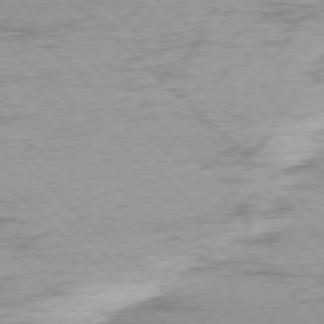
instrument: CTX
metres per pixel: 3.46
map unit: Ap
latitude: -77.3510
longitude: -93.7638
